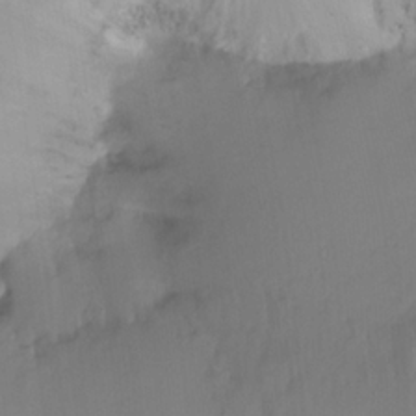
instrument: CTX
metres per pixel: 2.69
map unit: Hto
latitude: -7.9178
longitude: -47.5183
